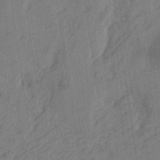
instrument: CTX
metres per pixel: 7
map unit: Htu
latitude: -4.7652
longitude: -177.5371
